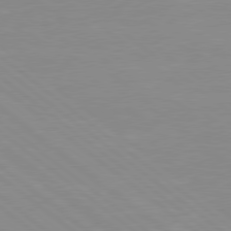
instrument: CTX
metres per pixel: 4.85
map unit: Hpe
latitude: 78.4034
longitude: -124.5356
